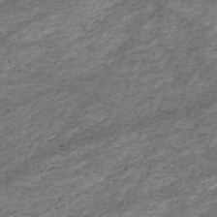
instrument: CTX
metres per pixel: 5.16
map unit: HNhu
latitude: -47.1431
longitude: 28.7274
